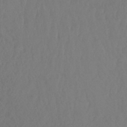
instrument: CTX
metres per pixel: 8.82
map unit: lHb
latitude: -43.2564
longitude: 75.7856
